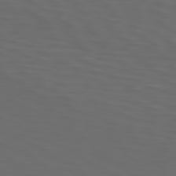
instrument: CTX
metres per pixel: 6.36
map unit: Hpe
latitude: 74.1200
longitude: -125.9906
